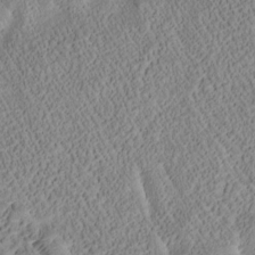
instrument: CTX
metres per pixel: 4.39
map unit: Htu
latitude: -0.1606
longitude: 176.0094
